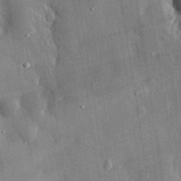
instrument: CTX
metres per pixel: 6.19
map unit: eHh
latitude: 30.7813
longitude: -79.9339
